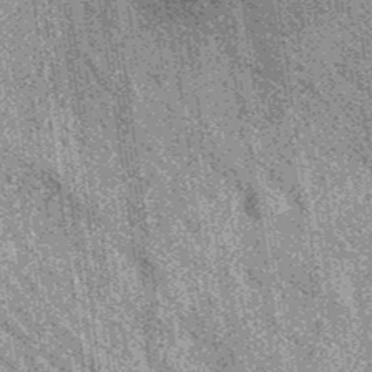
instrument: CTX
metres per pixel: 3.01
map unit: eAb
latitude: 37.0458
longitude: 107.8422
